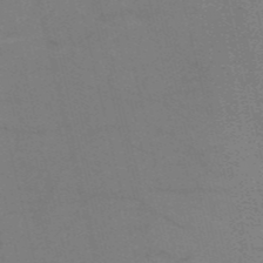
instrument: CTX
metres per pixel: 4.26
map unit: HNb
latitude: -53.2565
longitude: -47.6505
